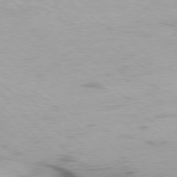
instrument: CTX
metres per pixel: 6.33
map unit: Ap
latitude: -77.7856
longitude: -90.6113
